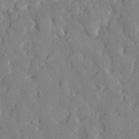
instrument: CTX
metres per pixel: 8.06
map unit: eHh
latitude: 28.9325
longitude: -76.8758
